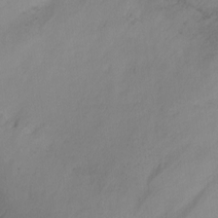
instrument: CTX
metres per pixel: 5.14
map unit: Ht
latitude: 0.2144
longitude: -45.9717
